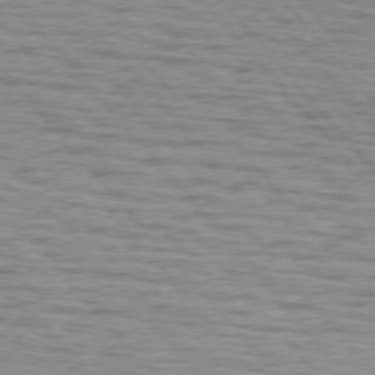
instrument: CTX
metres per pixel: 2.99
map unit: lApd
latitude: 75.6505
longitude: -82.7057
